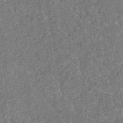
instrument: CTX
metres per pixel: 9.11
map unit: eHb
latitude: -48.1606
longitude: 85.7288
